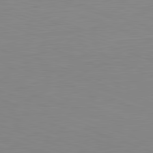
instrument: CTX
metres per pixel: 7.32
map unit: Hpe
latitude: -82.0850
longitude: 9.6533
